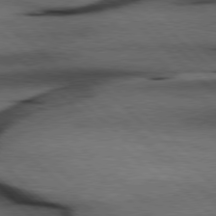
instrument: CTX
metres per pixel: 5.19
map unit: Hpe
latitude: 77.9717
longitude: -127.5560
